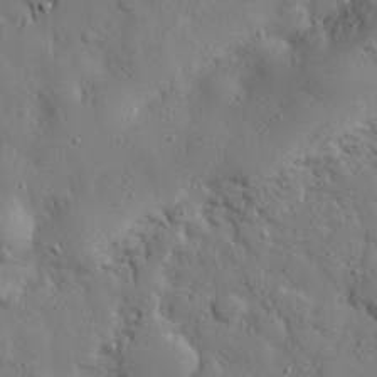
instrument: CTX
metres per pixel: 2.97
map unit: eHh
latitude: 27.6316
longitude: -78.1767
